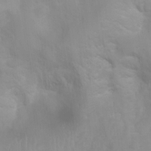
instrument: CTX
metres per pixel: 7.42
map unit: Ht
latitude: 2.9324
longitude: -22.4790
